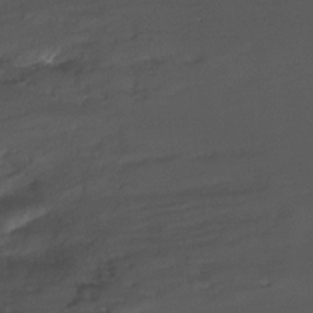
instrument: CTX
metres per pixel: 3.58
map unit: Ht
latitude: -10.2740
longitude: -46.7624
